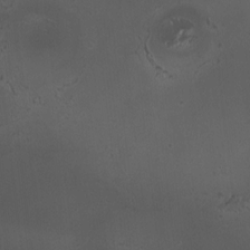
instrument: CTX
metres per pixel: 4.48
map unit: HNhu
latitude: 6.2900
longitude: 9.8044
